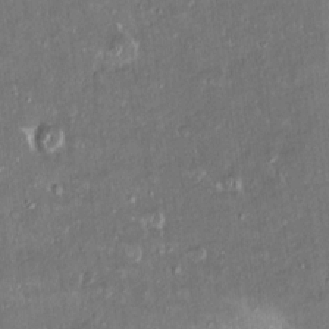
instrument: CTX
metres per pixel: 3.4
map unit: HNhu
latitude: 3.9150
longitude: 7.9745
